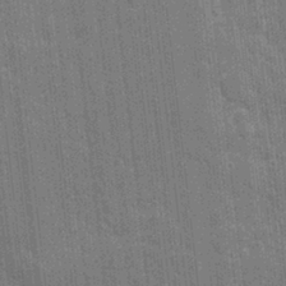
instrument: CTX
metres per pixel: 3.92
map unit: eHh
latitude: 6.2334
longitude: -74.3845
